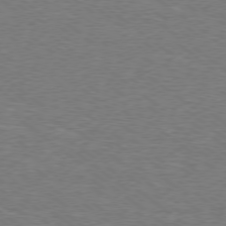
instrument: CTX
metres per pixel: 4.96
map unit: Ap
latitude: -78.6707
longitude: -82.0444
